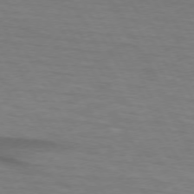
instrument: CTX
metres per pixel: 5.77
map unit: lApd
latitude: 73.8395
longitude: -65.1025
